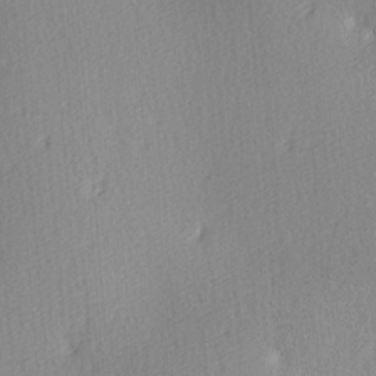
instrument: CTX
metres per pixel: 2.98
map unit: Ave
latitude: 3.1214
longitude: -112.0822
